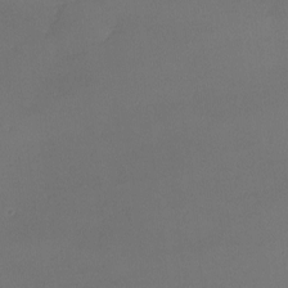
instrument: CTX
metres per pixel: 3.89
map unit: lHvf
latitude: -8.6518
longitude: -100.5735
